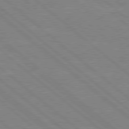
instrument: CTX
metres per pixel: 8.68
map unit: Hpe
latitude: 78.3468
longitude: -123.5560
